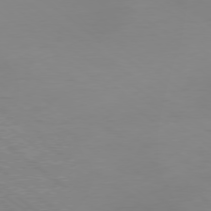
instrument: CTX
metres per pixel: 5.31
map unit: Hpe
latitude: -79.1242
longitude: 7.8422
